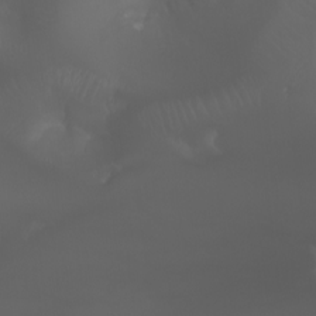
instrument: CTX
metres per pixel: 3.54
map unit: Aa
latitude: -7.3509
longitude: -73.1970
